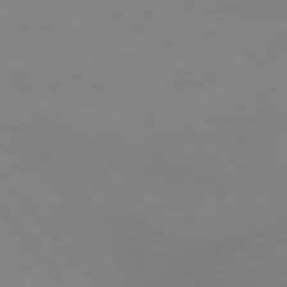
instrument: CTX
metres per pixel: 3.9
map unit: Ap
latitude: -76.0472
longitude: -70.8380
